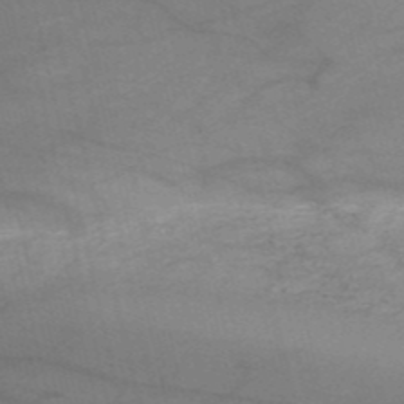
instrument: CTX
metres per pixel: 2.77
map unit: HNb
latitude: -53.1620
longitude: -47.7261
